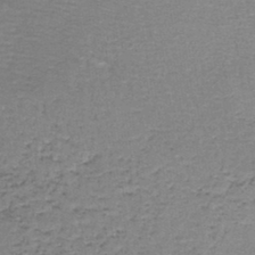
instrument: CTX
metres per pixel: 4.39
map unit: lHb
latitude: -43.2753
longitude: 58.1227
